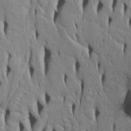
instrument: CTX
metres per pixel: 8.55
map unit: Htu
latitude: -4.8408
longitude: 151.7288
